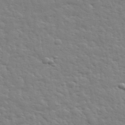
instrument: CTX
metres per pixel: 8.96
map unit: eHh
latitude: 35.6127
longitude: -80.7057
